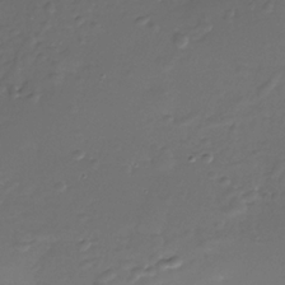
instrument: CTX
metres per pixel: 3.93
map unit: Nhe
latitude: -35.8044
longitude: -117.5938
